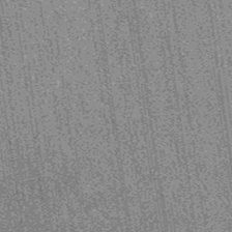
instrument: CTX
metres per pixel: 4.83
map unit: eAb
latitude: 38.7624
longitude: 107.4265
